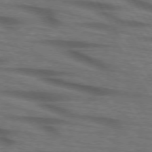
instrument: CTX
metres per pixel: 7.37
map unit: lApd
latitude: 73.6694
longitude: -73.5749
